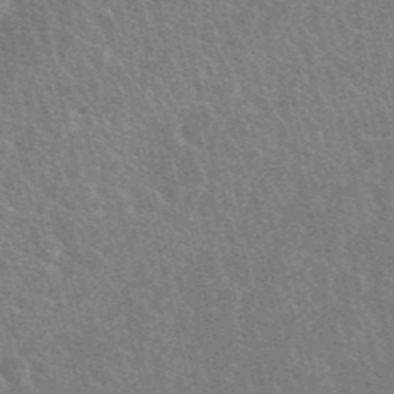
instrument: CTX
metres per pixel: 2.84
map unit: Nhu
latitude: 28.1011
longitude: -61.8205
